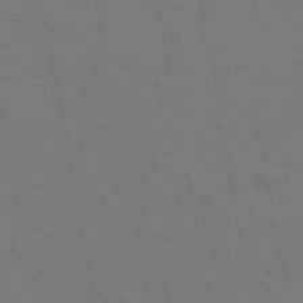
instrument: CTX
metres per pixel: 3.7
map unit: ANa
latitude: 44.3089
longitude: 27.5021
